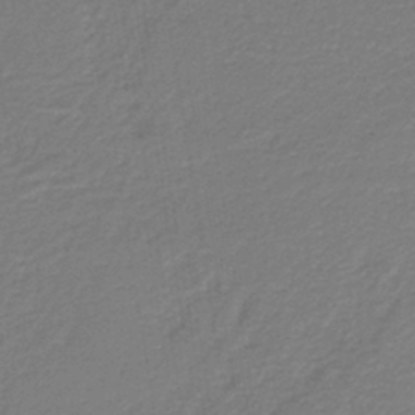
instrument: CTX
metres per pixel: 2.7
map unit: HNb
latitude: -38.3118
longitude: 55.1242
